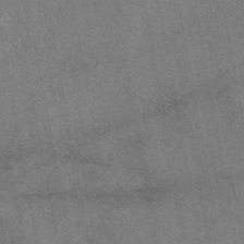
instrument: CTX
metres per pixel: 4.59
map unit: eAb
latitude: 47.7261
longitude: 107.0865
